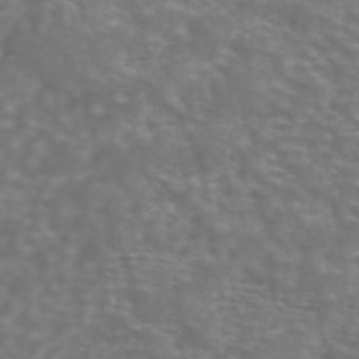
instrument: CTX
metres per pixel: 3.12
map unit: ANa
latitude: 44.9513
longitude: 28.4629
